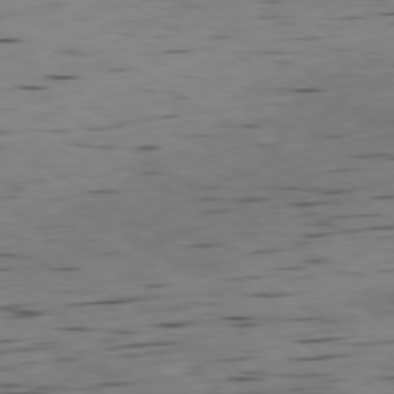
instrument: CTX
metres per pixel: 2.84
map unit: Ap
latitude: -79.9745
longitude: -100.6302
